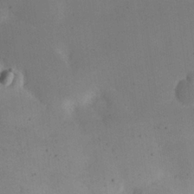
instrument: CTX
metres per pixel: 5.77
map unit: eHh
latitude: 24.1955
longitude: -66.0255
